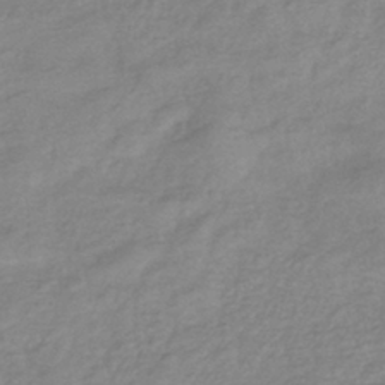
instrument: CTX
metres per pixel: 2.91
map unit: eHb
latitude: -40.8975
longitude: 81.7856
